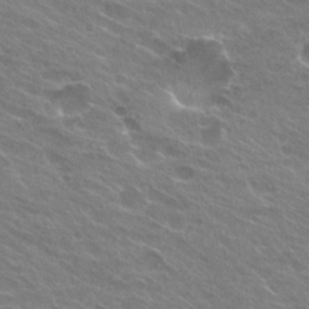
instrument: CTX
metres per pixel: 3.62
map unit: Hto
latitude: 25.1781
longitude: -37.4616
